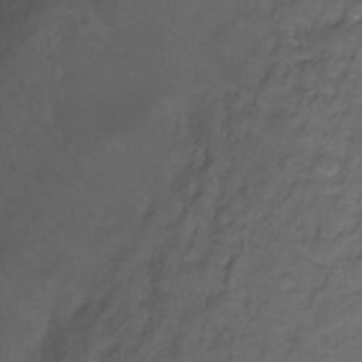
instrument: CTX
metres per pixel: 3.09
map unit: Ht
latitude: -11.0298
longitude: -38.9325
